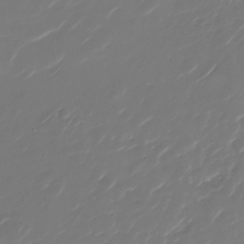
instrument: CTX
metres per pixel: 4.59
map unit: Nhu
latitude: -27.9745
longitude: -71.8016
